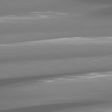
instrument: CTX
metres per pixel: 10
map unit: lApd
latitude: 80.8947
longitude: -144.3278
